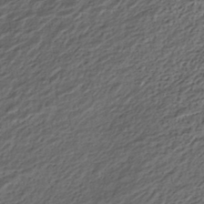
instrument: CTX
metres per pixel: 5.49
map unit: ANa
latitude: -45.0675
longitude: 106.1984
